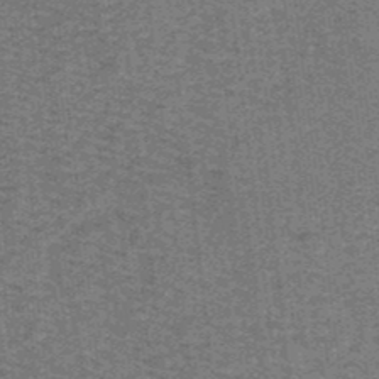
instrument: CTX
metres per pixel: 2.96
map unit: lHb
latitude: -38.2362
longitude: 57.7855
